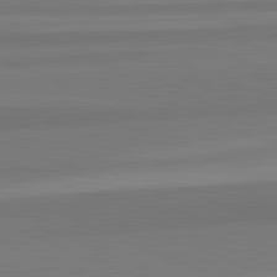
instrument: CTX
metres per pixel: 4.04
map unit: lApd
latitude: 82.5734
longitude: 156.8975
